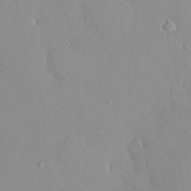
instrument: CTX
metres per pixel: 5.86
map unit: HNhu
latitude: 2.3278
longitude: 7.1998
